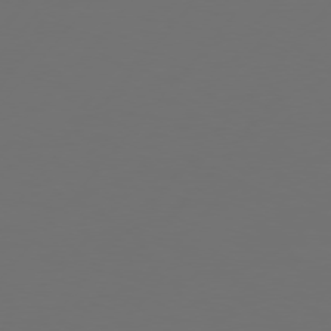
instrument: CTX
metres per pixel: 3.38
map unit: Hpe
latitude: 75.4238
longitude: -128.8002
